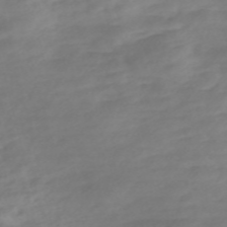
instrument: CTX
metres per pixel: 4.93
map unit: Nve
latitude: -57.5966
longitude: 57.3698
